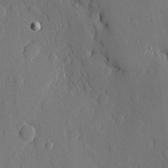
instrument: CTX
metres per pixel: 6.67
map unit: eHh
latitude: 5.0458
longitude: -74.9892
